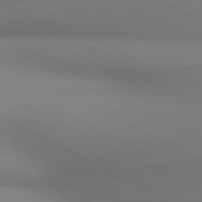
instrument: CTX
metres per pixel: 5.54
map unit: lApd
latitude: 80.7624
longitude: 132.7464
